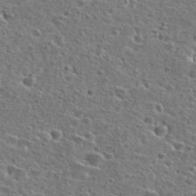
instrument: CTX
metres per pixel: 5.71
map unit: Hto
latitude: 26.4790
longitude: -47.7828
